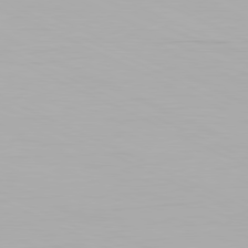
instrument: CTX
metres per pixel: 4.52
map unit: Hpe
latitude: -81.4833
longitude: 19.1809
